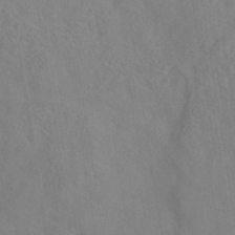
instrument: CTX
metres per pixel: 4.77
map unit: ANa
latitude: -39.3132
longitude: 95.8800
